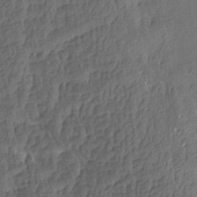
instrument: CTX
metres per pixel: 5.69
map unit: Aa
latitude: 14.2712
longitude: -144.7435
